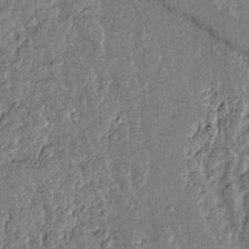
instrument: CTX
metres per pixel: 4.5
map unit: lAvf
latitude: 14.3279
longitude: -125.7827
